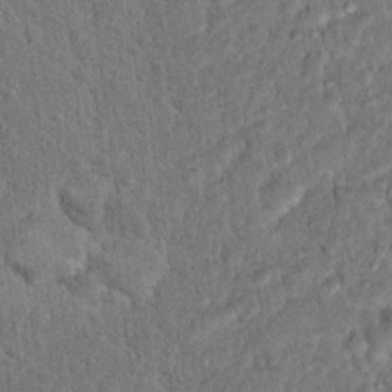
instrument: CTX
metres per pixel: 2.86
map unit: Hto
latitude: 15.1215
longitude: -34.2900
